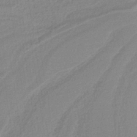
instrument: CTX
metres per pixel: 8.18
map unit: HNb
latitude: -36.7463
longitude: 58.3117
